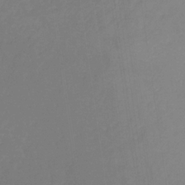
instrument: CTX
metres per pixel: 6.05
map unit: HNb
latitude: -31.4076
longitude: 60.0661
